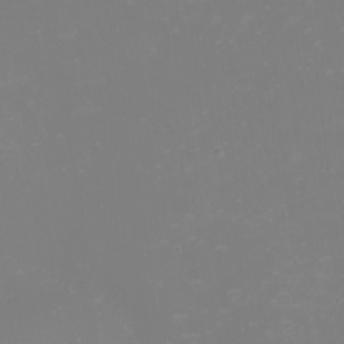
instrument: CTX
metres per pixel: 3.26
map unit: eHh
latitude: -2.2739
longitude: -75.3104
